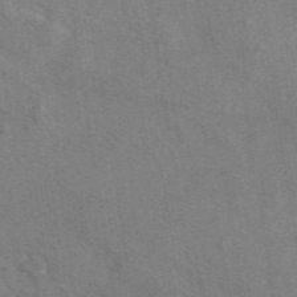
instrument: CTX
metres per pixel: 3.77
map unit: eAb
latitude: 48.7057
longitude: 115.2376
